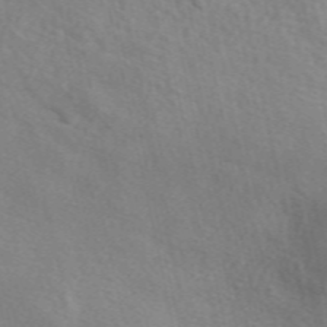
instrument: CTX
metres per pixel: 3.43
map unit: eAb
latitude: 50.9135
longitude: 117.1809
